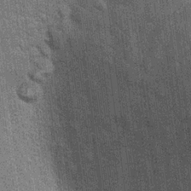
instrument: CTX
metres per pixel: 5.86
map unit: Hto
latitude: 20.6113
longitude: -48.3845
